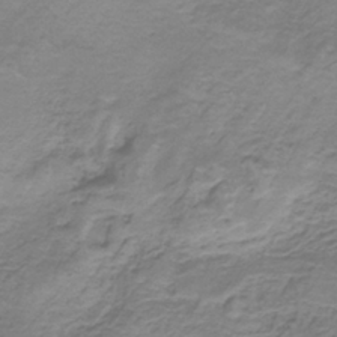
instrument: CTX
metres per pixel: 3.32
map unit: HNb
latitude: -35.1998
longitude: 56.4062
